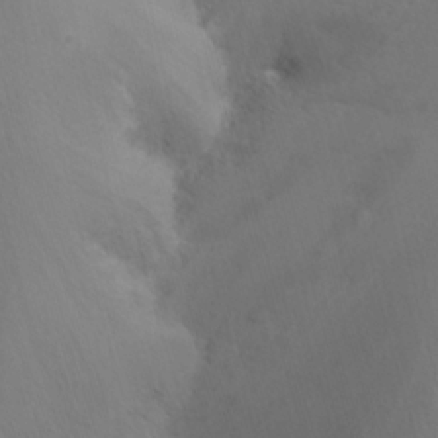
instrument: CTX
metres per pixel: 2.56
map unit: Nhu
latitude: -8.7652
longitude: -44.9136
